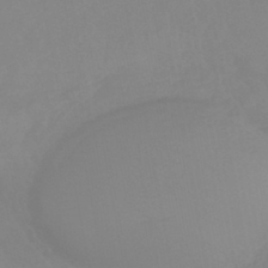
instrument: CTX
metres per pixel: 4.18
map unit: eHb
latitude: -45.1053
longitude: 84.4440
